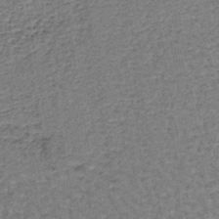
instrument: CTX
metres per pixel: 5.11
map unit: lHb
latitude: -40.5007
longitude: 62.9541
